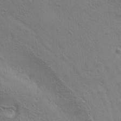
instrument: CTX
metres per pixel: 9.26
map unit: lAa
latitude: 4.4790
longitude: -112.8569
